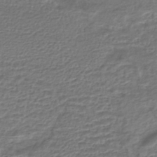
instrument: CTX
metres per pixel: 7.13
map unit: HNhu
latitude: -45.6911
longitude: 101.6154
